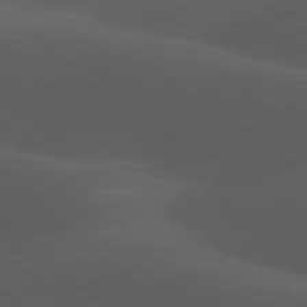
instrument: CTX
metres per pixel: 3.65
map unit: lApd
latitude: 77.9150
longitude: -54.1200
